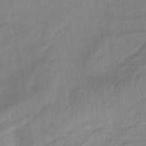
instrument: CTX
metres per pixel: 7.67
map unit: lHb
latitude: -33.4077
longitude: 71.7478
